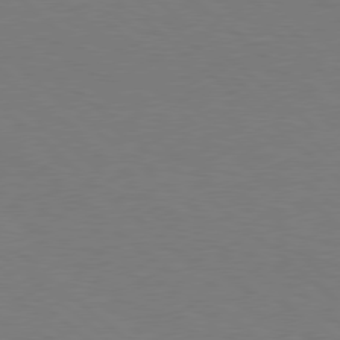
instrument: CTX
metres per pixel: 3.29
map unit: Hpe
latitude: 78.1200
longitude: -150.9324
